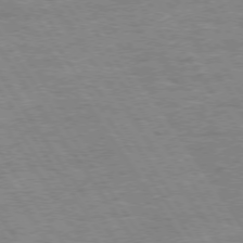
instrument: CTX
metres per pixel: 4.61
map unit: Hpe
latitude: 73.6127
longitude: -128.7624
